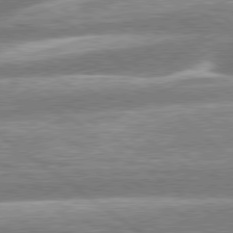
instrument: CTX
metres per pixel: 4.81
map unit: lApd
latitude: 79.4049
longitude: -158.7246
